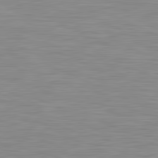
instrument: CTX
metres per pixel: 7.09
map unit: lApd
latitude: 81.4048
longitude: -170.2900
